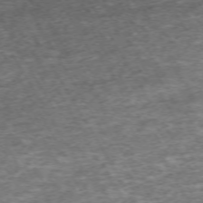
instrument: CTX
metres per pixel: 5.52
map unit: Hpe
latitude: -71.5210
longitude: 13.8989
